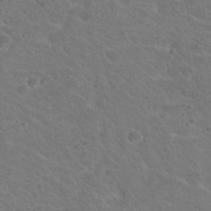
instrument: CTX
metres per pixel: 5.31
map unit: Nhu
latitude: 17.7450
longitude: -31.6316
